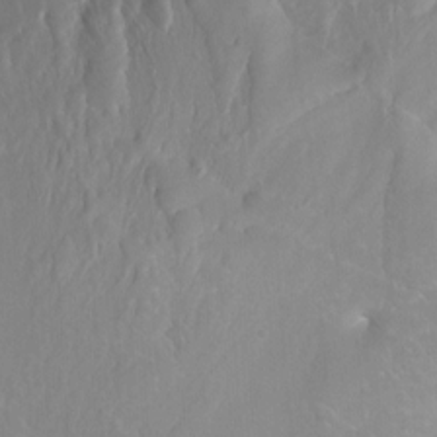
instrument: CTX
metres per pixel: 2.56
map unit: Hto
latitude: -6.4440
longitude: -48.9136
